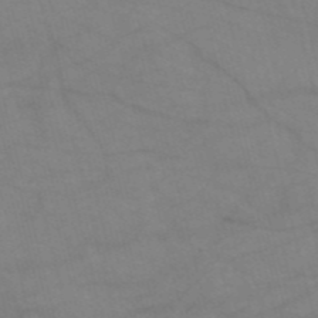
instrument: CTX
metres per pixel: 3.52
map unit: HNb
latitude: -54.3117
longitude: -49.7828
